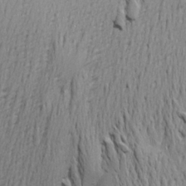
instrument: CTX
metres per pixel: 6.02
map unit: Aa
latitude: 21.8206
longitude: -149.8961
